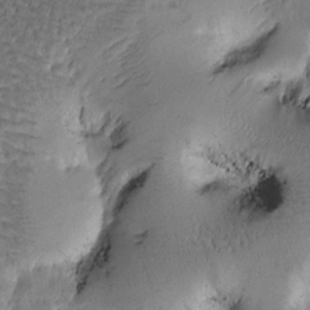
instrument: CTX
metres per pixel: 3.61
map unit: Htu
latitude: -0.7464
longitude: 171.1053
